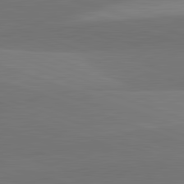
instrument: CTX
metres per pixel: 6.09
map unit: lApd
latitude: 82.3467
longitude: 148.9731
